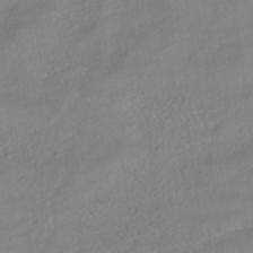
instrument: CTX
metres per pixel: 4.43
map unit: HNhu
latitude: -40.8219
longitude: 101.6154
